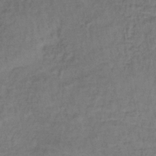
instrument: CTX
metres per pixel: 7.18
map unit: lHb
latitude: -35.8800
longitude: 63.5966
